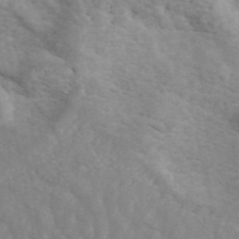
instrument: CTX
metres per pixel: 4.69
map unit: ANa
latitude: 45.2159
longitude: 38.0472
